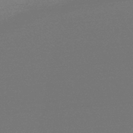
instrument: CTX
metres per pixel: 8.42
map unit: eHb
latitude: -48.3307
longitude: 88.2550
